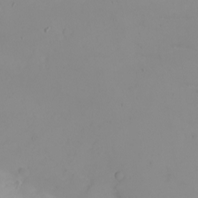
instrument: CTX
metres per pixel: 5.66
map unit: eHh
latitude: -5.4265
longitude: -80.3467
